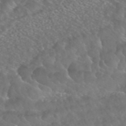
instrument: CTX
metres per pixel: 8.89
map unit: ANa
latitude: 43.8394
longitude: 23.6155
